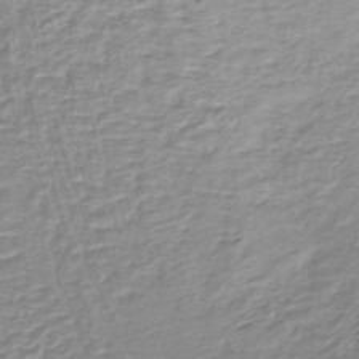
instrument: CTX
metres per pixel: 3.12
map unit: lHb
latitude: -40.6329
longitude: 64.6330
